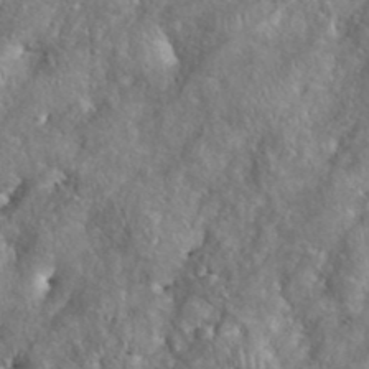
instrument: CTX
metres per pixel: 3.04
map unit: eHh
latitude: 38.4979
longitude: -57.1592
